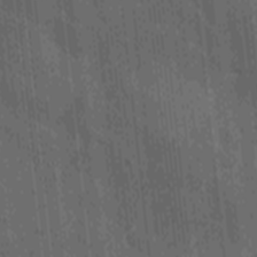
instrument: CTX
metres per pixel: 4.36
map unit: Ave
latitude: -9.3698
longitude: -122.9325
